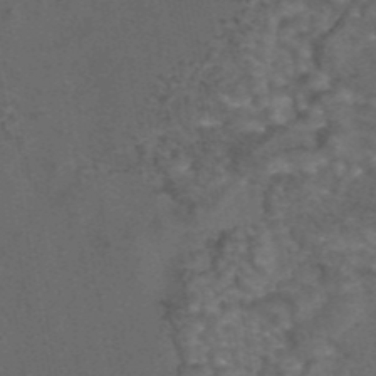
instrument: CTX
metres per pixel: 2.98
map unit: eAb
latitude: 43.4238
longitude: 106.8786
